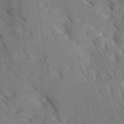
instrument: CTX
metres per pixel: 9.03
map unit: Ave
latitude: -0.7086
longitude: -111.4049
